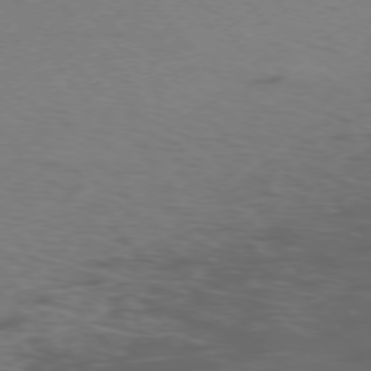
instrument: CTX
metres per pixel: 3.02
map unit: Ap
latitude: -75.9745
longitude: -67.1592
